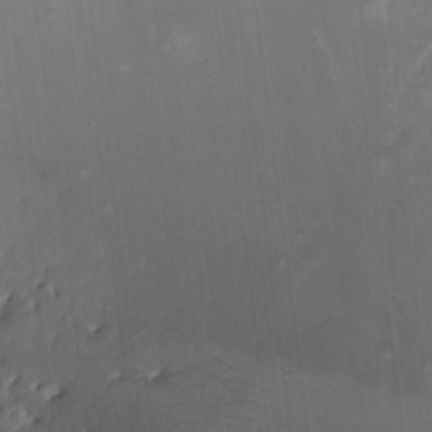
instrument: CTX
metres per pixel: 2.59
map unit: Nhu
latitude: 0.1389
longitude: -14.6869
